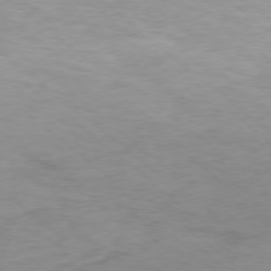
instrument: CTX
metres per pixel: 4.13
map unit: Ap
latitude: -77.9367
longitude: -92.6868
